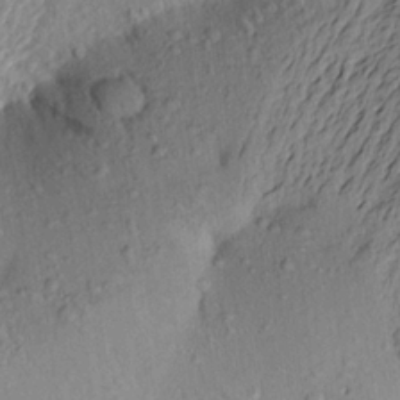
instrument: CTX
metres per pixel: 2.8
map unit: Aa
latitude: 22.3845
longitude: -149.8017
